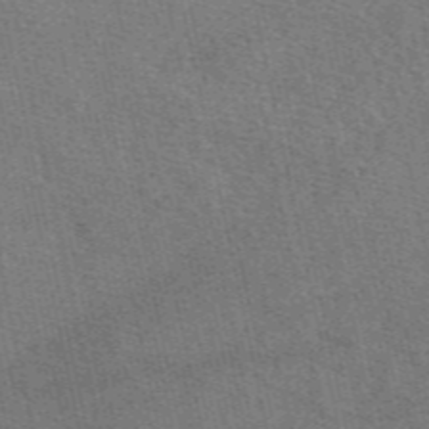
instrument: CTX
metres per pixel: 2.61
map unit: eAb
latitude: 48.7813
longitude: 106.0850
